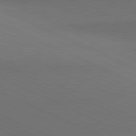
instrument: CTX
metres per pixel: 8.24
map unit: lApd
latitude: 81.1781
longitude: 136.9352
